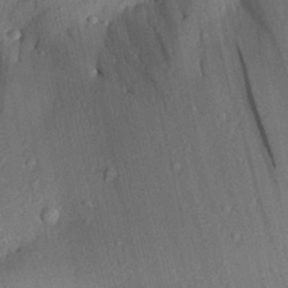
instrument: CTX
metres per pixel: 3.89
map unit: Aa
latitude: 28.5546
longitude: -135.1592
